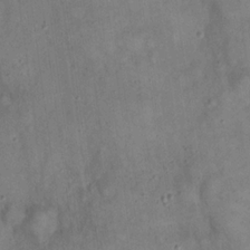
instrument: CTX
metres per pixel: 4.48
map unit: eHh
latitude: 20.5546
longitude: -60.3089
